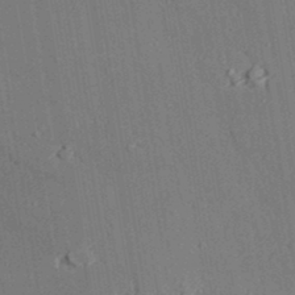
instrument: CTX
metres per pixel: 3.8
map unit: lAvf
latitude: 27.2159
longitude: -109.3292
